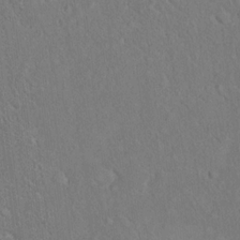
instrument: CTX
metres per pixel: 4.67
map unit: eHh
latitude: 18.2900
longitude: -65.2159
